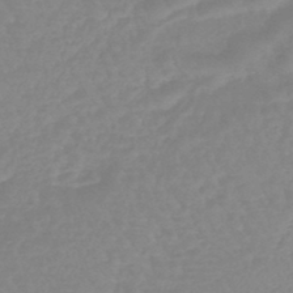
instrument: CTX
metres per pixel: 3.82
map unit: eHb
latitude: -45.6911
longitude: 84.3306
